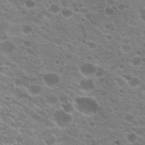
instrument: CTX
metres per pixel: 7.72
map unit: Hto
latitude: 20.2145
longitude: -36.4223
